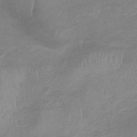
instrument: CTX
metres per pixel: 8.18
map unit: lHb
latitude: -34.0661
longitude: 68.5573
